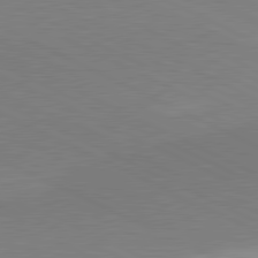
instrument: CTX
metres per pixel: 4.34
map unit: lApd
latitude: 81.1214
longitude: 156.9730
